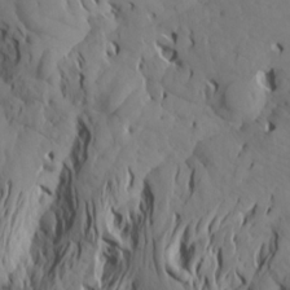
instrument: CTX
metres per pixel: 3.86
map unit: Aa
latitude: 17.7072
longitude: -144.1011
